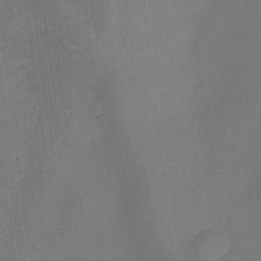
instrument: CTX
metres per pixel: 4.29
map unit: eHh
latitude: -22.0661
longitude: 15.3699
